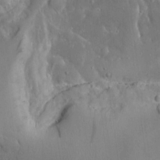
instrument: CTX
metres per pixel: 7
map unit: Ave
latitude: 17.8583
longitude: -140.6490
